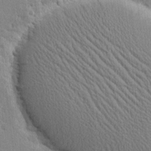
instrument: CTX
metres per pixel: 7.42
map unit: Htu
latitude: -2.1605
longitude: 174.9919
